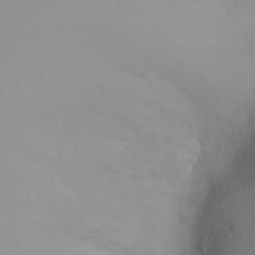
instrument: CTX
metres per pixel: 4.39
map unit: Ht
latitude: -9.4832
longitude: -23.5560
